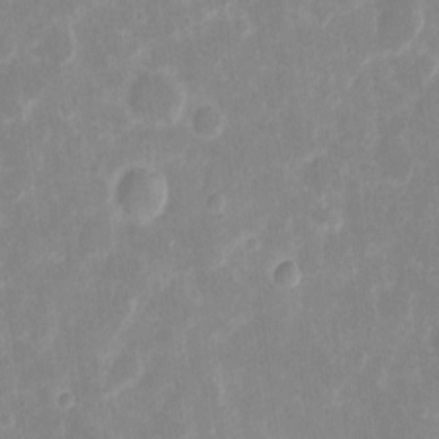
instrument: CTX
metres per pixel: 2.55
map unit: eHh
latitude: 8.1200
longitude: -70.3845
